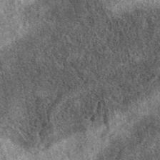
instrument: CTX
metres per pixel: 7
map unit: eAb
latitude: 38.5168
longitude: 108.4251
